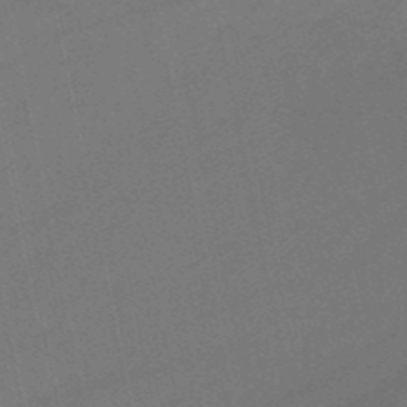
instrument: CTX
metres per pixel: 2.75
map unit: HNb
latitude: -51.3887
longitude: -42.4601
